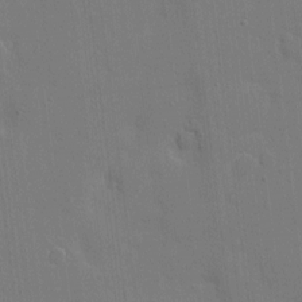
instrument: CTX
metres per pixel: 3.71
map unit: eHh
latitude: 6.1389
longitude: -67.3103
